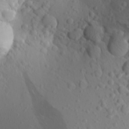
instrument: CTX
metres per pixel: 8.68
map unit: Aa
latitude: 23.4426
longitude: -145.1403
